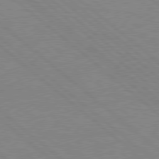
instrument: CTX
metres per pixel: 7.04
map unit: Hpe
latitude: 78.1200
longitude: -123.7450
